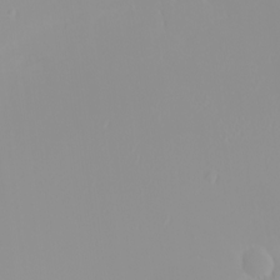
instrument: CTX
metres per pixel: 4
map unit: Nhu
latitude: -0.1039
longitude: -77.0647
